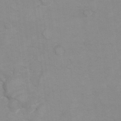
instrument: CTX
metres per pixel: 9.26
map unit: Hto
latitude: 7.7827
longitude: -36.1011
